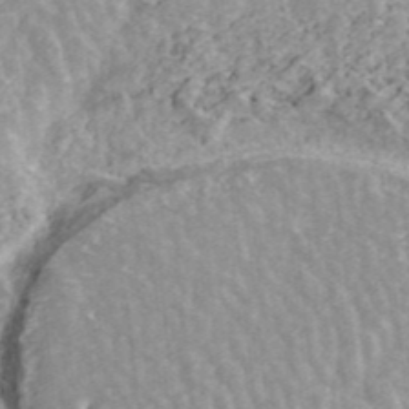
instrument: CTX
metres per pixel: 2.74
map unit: ANa
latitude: 42.7246
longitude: 26.4251
